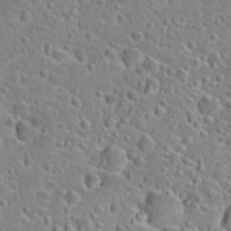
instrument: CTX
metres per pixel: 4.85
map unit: Hto
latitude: 24.2711
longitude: -46.4790
